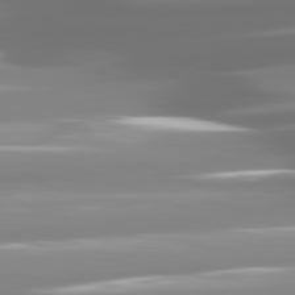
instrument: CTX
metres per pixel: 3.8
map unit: lApd
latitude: 81.4426
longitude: -139.0836
